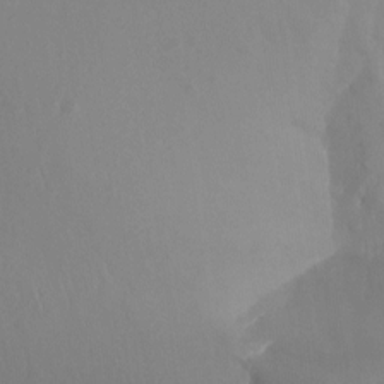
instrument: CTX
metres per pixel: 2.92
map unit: Aa
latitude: -13.0109
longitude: -67.9339
